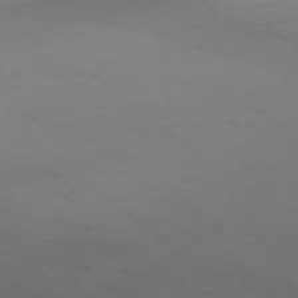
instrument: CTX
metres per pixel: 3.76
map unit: Ap
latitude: -76.5385
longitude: -77.1781
